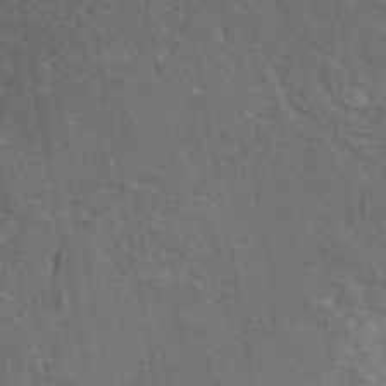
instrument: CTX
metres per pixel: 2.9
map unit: eAb
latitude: 45.6127
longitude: 109.7855
